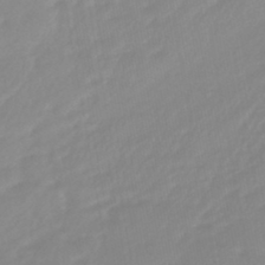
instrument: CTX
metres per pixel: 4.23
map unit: lHb
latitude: -44.1795
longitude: 75.1809
